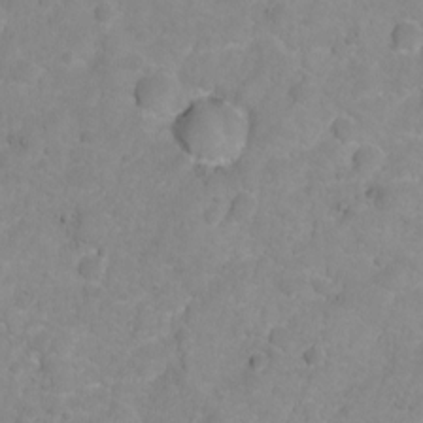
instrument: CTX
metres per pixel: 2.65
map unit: Hto
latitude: 3.0080
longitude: -35.2348
